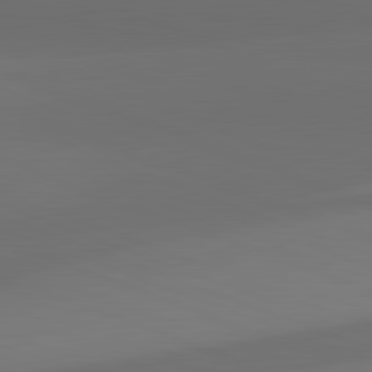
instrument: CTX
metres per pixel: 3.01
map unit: lApd
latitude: 82.0255
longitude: 134.7841
